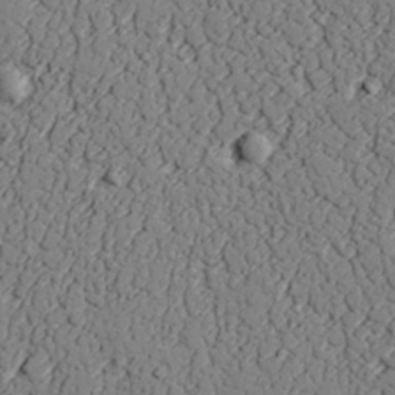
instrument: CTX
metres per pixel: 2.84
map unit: lAvf
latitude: 25.6882
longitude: -110.2712
